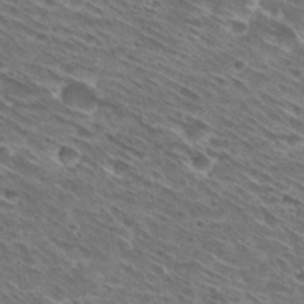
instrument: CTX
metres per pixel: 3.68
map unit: Hto
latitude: 29.4615
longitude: -44.4601
